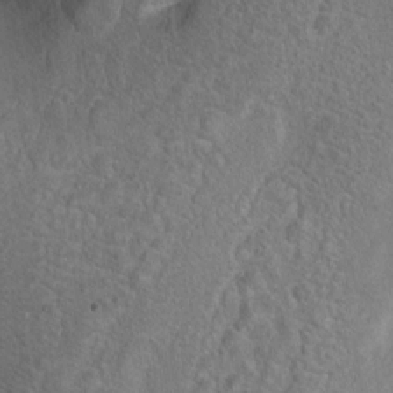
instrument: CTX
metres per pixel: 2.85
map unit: Ht
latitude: 9.9717
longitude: -32.1011
